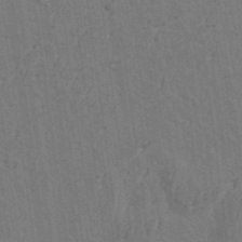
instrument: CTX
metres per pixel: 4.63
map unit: Aa
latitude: 19.8772
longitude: -143.1970
